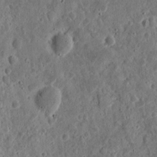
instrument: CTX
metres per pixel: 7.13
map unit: eHh
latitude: 11.4616
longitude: -73.8962
